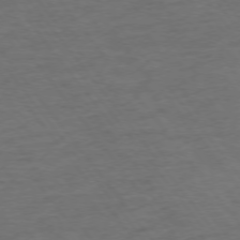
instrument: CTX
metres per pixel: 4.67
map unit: Ap
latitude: -75.7856
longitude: -84.9325
